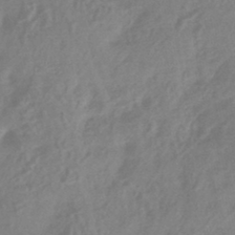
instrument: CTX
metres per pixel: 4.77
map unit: HNhu
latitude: -43.1053
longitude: 91.4077
